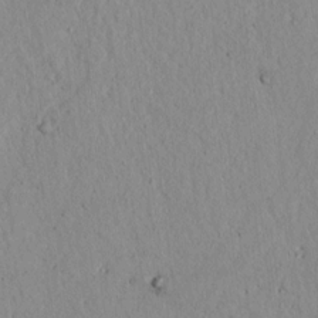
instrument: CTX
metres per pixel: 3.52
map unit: lAvf
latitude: 7.1592
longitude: 168.9163
